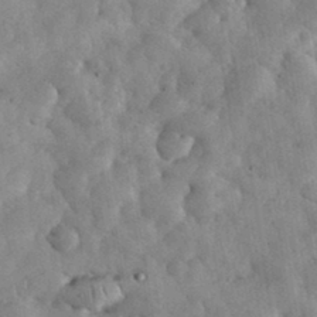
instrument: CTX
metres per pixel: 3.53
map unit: eHh
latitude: 34.0255
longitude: -68.9136
